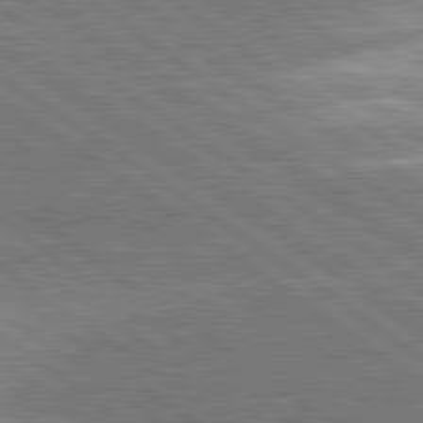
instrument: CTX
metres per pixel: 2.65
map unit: lApd
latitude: 81.4426
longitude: 141.4076
